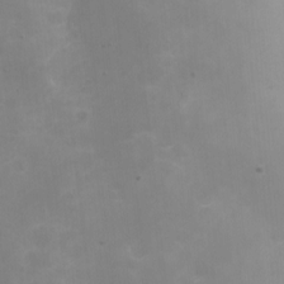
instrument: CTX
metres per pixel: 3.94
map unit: Nhe
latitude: -1.6722
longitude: -58.9892
